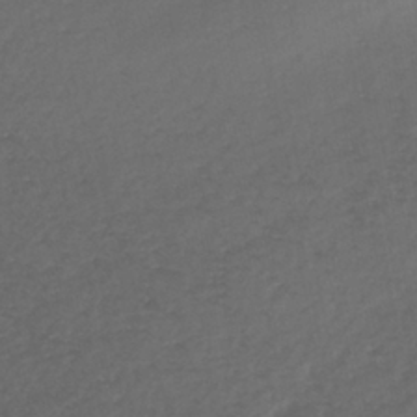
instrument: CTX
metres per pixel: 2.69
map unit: HNhu
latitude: -43.0864
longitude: 97.3321
